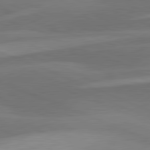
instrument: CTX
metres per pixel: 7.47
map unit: lApd
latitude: 81.6127
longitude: 124.3684
